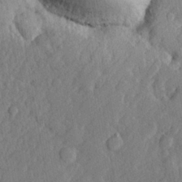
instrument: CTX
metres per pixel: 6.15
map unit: lHvf
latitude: 23.2915
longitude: 143.8044
